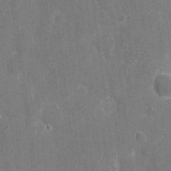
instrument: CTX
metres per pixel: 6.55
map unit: eHh
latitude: 7.0269
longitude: -67.9906
